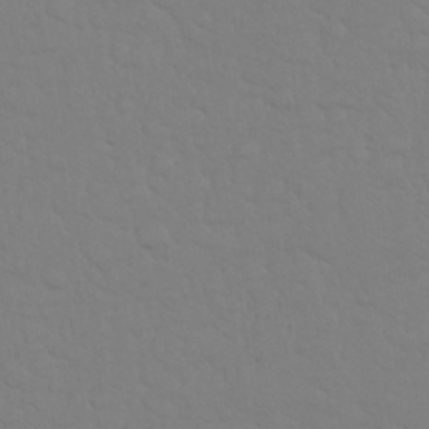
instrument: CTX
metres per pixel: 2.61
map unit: Nhu
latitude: 25.8205
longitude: -57.0647
